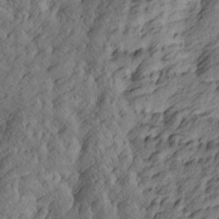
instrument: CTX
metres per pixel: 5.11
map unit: Htu
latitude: -4.9541
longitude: -176.5357
